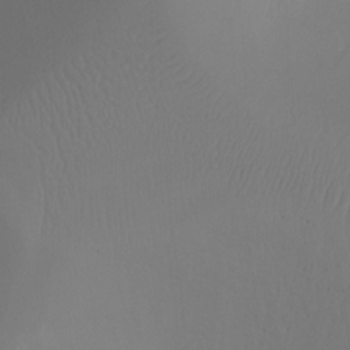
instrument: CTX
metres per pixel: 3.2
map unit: Ht
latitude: -16.4629
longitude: -41.4048
